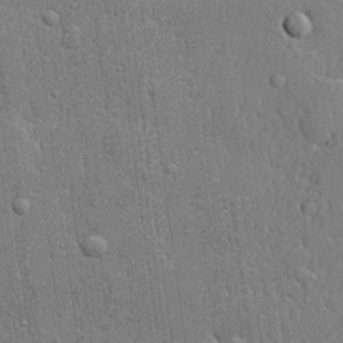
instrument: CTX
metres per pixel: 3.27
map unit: lHvf
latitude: 21.4805
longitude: 143.1998
